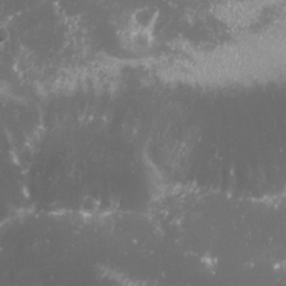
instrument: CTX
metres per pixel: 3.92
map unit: Nhu
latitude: 27.1025
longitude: -60.4412
